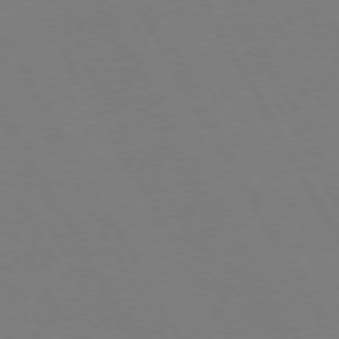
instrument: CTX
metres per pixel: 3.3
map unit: Hpe
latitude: 72.7058
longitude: -127.4616
